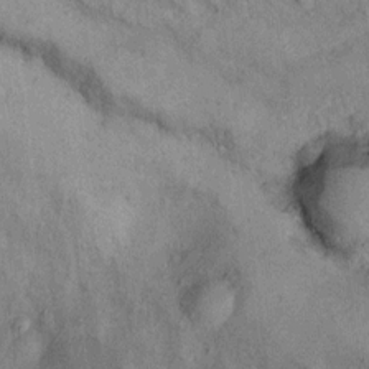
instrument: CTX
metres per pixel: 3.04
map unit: Ht
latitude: 10.1578
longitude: -39.8583
